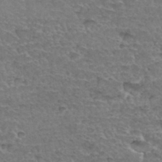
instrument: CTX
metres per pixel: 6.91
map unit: Hto
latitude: 35.0647
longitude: -45.1781
